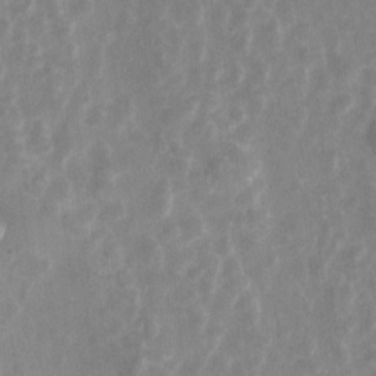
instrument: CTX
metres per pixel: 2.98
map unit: Hto
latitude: 6.4979
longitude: -31.9528
